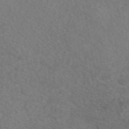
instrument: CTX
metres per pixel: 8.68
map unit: eAb
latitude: 49.1970
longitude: 111.5021
